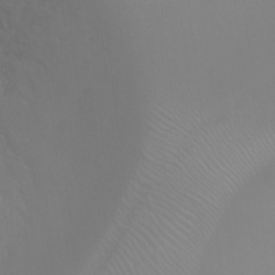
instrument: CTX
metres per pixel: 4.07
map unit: Ht
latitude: -4.2928
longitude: -24.8191
